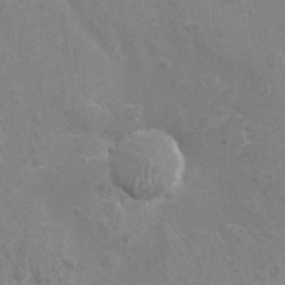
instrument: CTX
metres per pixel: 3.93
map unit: eHh
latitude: -4.3306
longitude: -74.5924
